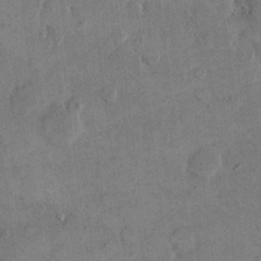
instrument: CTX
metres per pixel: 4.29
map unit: eHh
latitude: 14.4223
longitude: -68.0255
